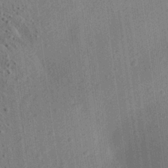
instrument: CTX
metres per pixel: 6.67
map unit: Aa
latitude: 24.9513
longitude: -143.8206
